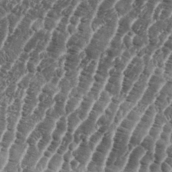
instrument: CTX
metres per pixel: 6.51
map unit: eHh
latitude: 36.4979
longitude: -136.7624
